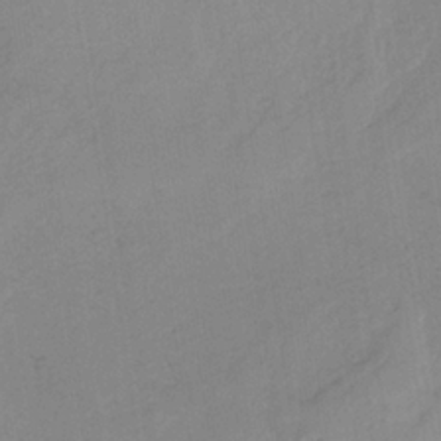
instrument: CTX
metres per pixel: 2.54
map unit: HNb
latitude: -33.1809
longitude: 63.8233
